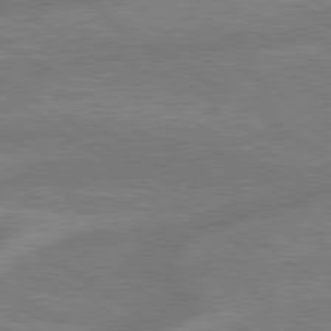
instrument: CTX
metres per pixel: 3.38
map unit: lApd
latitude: 79.4427
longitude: -165.0081
